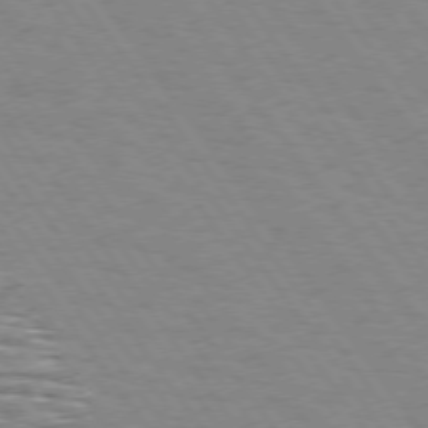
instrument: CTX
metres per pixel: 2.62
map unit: Hpe
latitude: 74.1011
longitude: -137.4994
